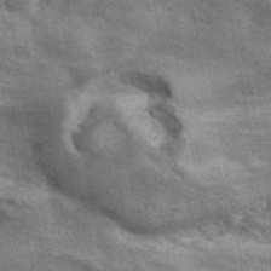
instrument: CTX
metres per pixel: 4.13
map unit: ANa
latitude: 42.0255
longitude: 15.9745
